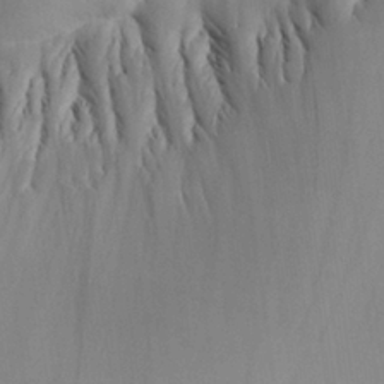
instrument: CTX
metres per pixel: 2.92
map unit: Aa
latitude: 25.3481
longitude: -129.0647
